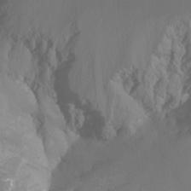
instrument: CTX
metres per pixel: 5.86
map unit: Nhu
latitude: -14.5763
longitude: -53.7072
